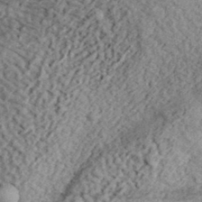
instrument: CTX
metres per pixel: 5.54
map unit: eHh
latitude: 37.3671
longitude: -79.4805
